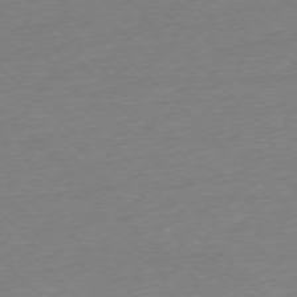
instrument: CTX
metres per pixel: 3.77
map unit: Ap
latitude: -77.3510
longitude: -98.3656
